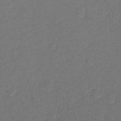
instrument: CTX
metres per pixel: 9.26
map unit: Ht
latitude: -11.1620
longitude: -38.9136
